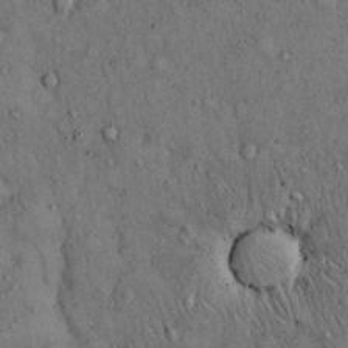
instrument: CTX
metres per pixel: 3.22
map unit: Hto
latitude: 12.4979
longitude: -60.1389
